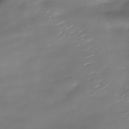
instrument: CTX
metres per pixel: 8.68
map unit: Nhe
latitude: -36.3873
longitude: -90.5546
